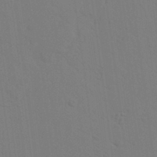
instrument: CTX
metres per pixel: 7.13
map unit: Nhu
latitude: 22.6112
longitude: -73.9528
